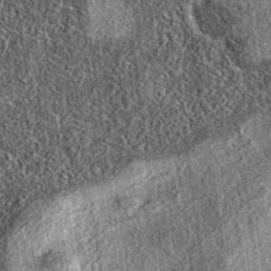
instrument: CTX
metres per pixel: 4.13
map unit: eAb
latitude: 36.6301
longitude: 109.2187
